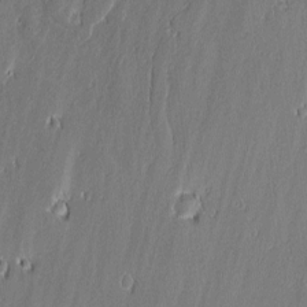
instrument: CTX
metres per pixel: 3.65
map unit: lAvf
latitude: 0.1577
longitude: -107.4804
